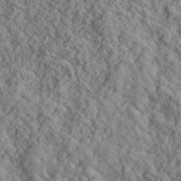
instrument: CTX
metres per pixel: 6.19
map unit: lHvf
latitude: 40.2144
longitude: -88.7813
